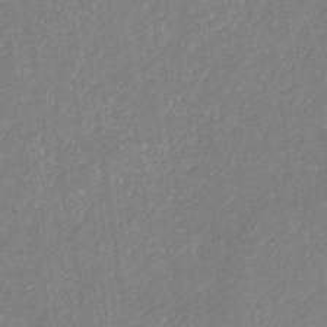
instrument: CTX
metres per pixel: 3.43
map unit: eHb
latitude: -31.5399
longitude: 70.2929
